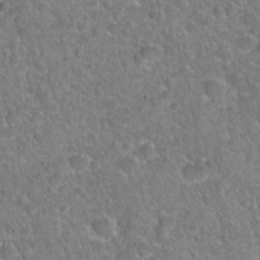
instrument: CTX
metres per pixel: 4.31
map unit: Hto
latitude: 21.2537
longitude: -48.7246
